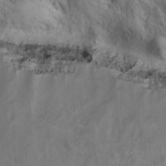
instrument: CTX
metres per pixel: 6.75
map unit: Hto
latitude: 12.0444
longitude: -59.1970
